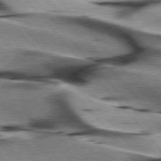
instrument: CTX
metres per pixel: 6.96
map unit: lApd
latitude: 76.0822
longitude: -64.3278
